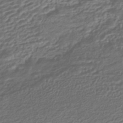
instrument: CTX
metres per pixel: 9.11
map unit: HNhu
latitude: -43.1809
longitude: 105.0486
